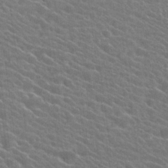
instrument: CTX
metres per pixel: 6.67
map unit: Hto
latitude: 24.7057
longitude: -40.6490
